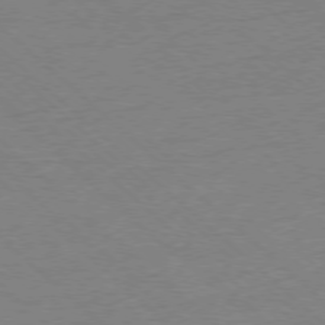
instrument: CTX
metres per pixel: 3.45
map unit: Ap
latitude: -77.5210
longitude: -84.3467
